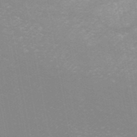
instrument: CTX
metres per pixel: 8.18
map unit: ANa
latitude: 43.5371
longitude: 28.0472
